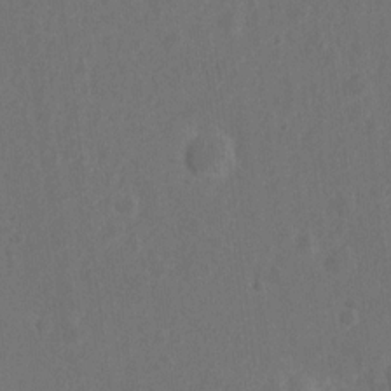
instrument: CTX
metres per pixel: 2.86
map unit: Nhu
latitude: 10.9892
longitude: -27.4427
